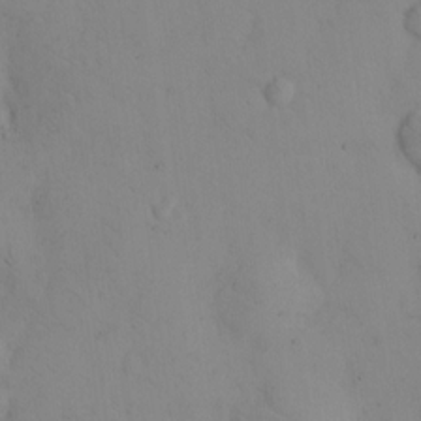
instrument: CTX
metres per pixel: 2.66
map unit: eHh
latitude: 12.7058
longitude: -61.5371
